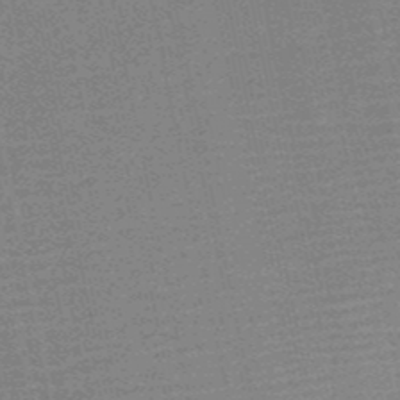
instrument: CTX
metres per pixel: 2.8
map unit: HNb
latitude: -52.3117
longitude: -47.9150
